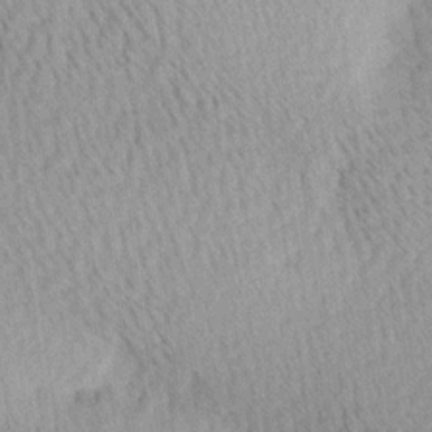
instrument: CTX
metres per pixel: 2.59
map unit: Ave
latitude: 10.9514
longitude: -107.4237
